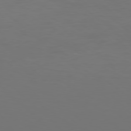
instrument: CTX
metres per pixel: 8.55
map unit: Hpe
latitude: 78.1767
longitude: -172.9891
